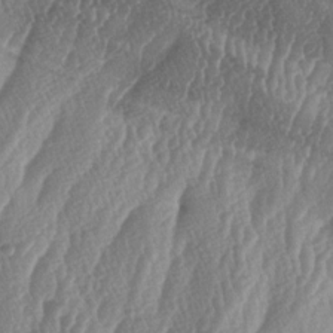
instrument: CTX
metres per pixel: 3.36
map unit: lAa
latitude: -6.2172
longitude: -129.4426
